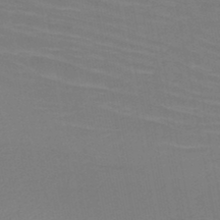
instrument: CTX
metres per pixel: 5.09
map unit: HNb
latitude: -46.7652
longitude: -45.4426
